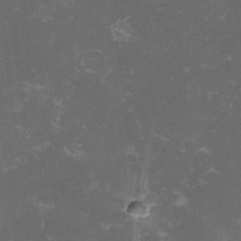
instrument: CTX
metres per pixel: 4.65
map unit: lHvf
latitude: -13.4832
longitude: -99.2725
